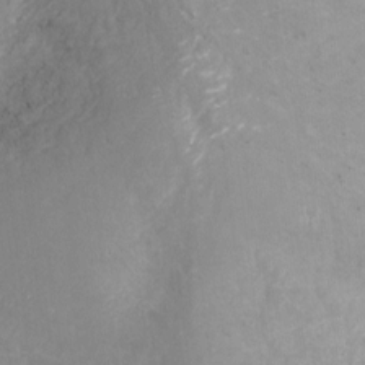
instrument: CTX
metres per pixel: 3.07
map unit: Nhu
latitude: -13.5777
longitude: -39.9717
